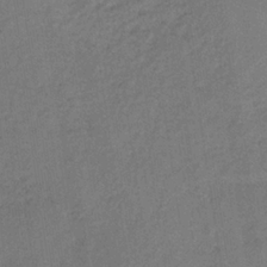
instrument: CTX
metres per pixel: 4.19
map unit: lHb
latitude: -34.9353
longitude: 63.3887
